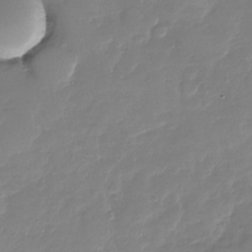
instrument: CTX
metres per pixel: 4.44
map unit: Nhu
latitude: -27.5021
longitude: -62.0444
